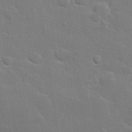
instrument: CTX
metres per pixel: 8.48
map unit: Hve
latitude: 24.6679
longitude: 150.6518
